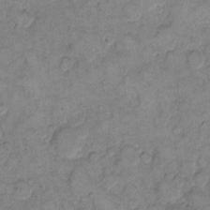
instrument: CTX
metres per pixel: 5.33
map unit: eHh
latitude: 10.3656
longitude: -64.2711
